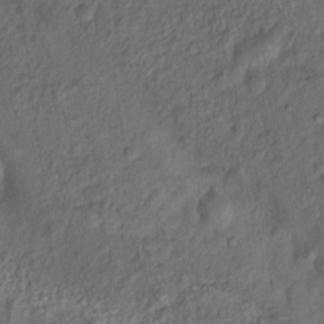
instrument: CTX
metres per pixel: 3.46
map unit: Nhu
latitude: 11.2726
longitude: -27.2726
